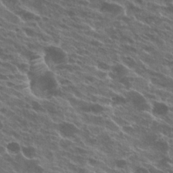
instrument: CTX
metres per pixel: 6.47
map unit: Hto
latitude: 25.0647
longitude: -39.8583
